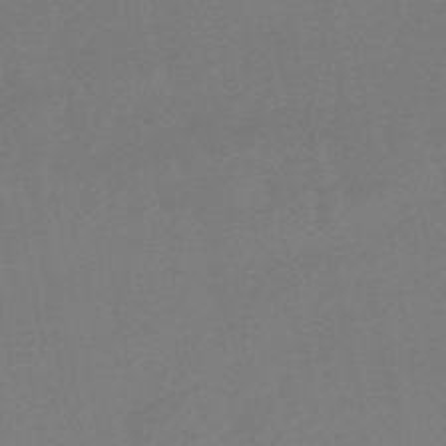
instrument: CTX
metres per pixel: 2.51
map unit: lHb
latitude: -50.3495
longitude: 81.6344
